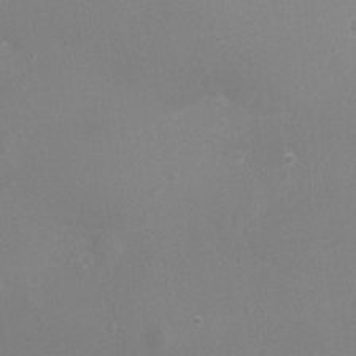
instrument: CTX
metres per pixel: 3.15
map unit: Ht
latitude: -4.4818
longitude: -25.9906
